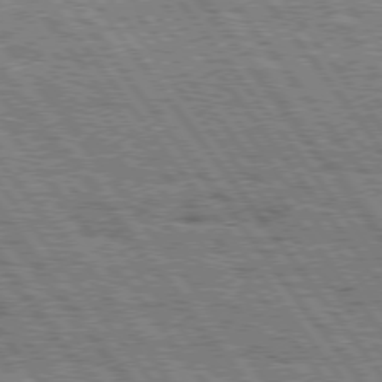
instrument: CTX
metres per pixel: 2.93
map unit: Hpe
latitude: 75.5560
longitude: -152.3467
